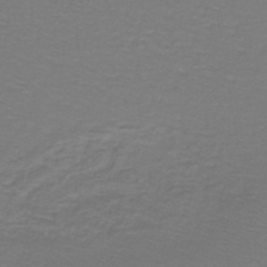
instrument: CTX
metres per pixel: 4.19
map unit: lHb
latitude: -42.3306
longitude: 56.5007
